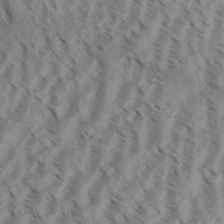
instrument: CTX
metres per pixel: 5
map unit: Aa
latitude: 31.7072
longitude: -138.5546
